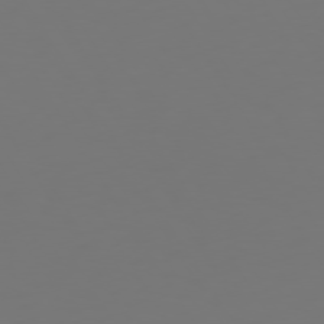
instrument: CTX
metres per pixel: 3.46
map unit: Hpe
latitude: 73.5560
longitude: -126.5924
